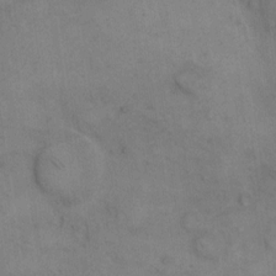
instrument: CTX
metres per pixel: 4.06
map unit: eHh
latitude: 10.6302
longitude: -63.3860
